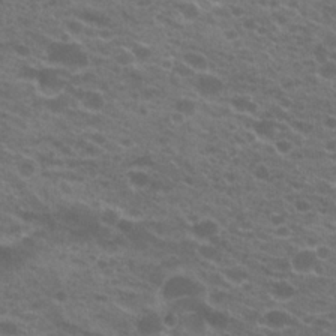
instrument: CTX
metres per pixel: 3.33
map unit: Hto
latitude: 22.1200
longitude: -37.2348
